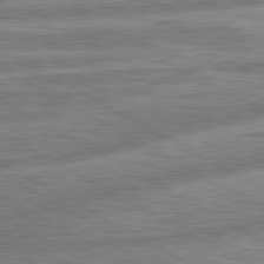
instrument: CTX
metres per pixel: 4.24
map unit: lApd
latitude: 80.9892
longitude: -165.4993
